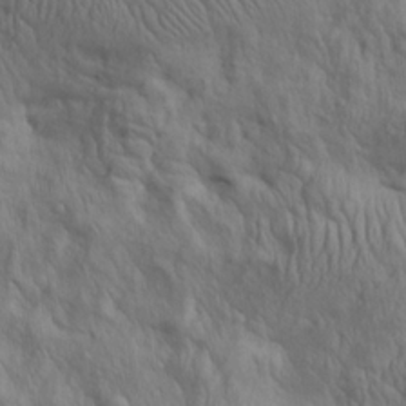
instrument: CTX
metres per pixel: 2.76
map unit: lAa
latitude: 22.5168
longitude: -137.8395
